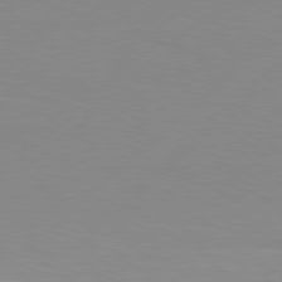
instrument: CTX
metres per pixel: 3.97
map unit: Hpe
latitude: 78.0822
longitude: -131.2915
